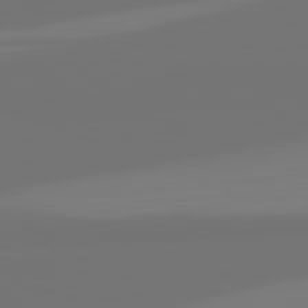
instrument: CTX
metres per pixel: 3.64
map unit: lApd
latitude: 82.2144
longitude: 154.6897
